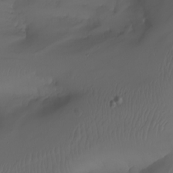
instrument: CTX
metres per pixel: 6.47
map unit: Nhu
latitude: -7.5021
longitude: -80.8191
